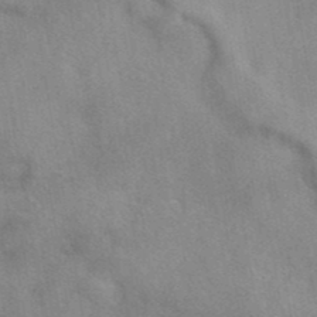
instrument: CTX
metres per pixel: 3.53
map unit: eAb
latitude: 40.7435
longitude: 108.4629
